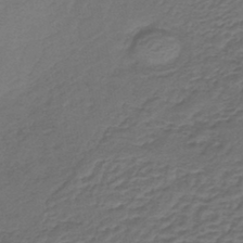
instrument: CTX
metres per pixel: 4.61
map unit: lHb
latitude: -43.3320
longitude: 62.3117
